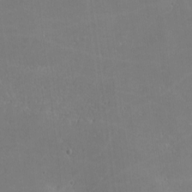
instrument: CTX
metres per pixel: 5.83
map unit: lHvf
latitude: -10.9353
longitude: -104.3090
